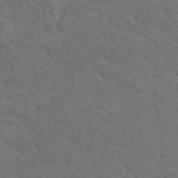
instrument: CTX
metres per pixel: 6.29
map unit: Nhu
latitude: 17.6127
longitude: -33.4237
